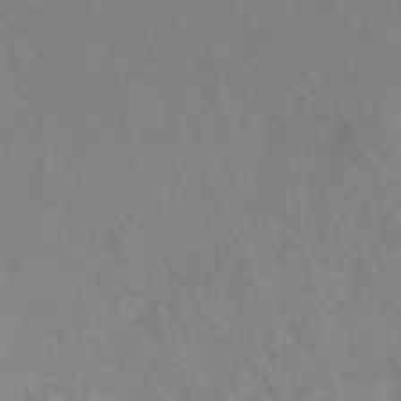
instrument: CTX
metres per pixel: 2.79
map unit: ANa
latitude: 43.4427
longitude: 26.8596
